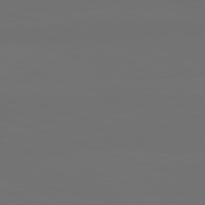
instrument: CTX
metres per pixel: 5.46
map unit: lApd
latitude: 82.5167
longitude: 144.2362
